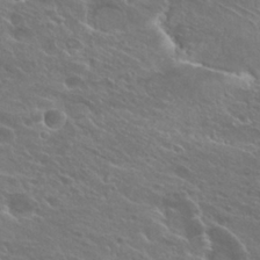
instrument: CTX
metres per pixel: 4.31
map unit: Hto
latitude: 26.3089
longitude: -39.7827
